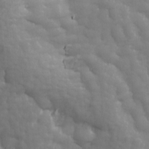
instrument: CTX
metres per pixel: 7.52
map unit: Ave
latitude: 13.6505
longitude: -105.3482
